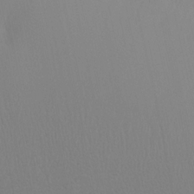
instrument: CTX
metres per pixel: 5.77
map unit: HNhu
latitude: 6.7624
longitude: -4.4412
